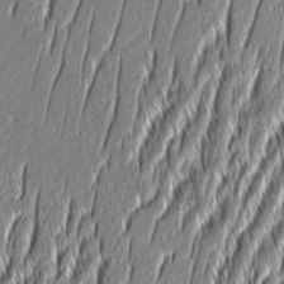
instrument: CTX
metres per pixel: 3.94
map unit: Aa
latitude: 8.2145
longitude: -131.8584
